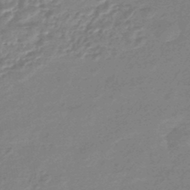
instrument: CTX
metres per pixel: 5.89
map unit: eHb
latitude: -45.4077
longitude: 89.8989
